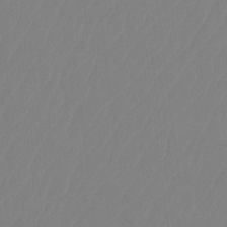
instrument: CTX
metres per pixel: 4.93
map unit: Ht
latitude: -14.5952
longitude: -50.1577
